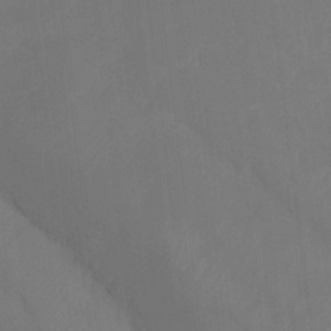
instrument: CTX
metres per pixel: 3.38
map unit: Ht
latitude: -14.8975
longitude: -56.4034
